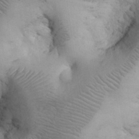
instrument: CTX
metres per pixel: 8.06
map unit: eHh
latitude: 31.4427
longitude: -68.1389
